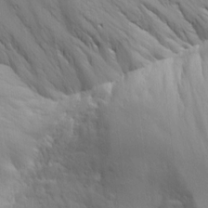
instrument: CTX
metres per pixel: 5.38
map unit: lAvf
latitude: 16.1011
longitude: -126.4412
